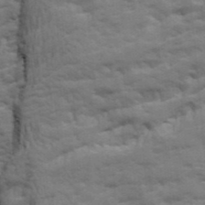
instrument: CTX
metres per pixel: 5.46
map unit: Ave
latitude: 19.5182
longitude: -129.9528
